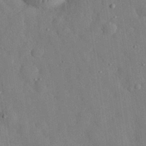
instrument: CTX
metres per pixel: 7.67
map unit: eHh
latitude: 30.0255
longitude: -76.4034
